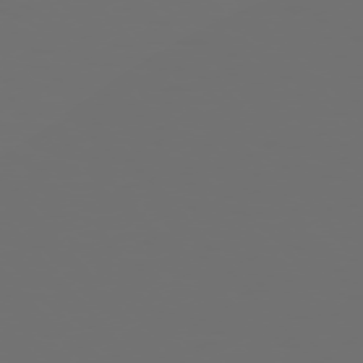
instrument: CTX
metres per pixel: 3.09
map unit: Hpe
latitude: 75.3482
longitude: -128.2144
